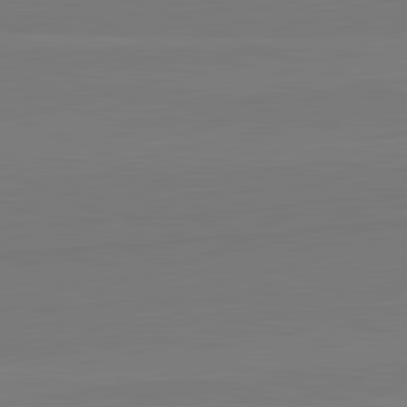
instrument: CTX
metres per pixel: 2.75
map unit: lApd
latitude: 82.2144
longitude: 165.1998
